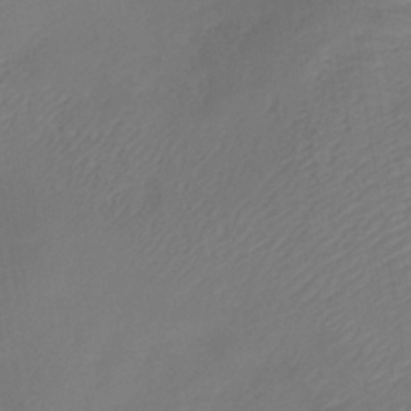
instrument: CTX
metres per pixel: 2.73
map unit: lHb
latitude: -35.5021
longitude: 67.6533
